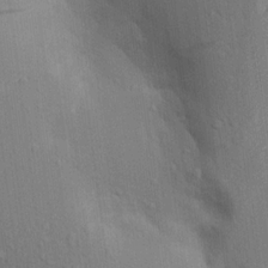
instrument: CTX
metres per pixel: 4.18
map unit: Aa
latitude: 17.0458
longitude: -148.7624
